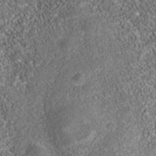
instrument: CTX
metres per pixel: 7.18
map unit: Nhe
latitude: -38.2173
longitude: -87.7260
